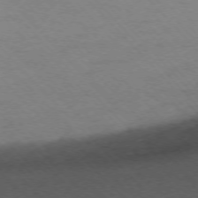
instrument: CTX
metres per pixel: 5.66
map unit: Ap
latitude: -75.6911
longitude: -79.1403
